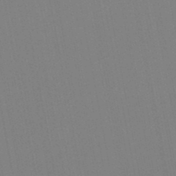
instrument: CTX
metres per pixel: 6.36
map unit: lHb
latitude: -48.1984
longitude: 71.8611
